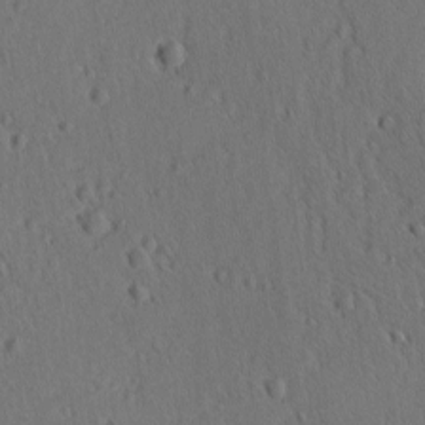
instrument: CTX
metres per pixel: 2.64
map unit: lAvf
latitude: -9.6911
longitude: -120.1389
